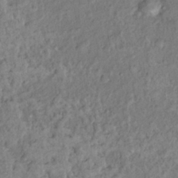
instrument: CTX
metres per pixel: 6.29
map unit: Hto
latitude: 15.1593
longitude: -30.2145
